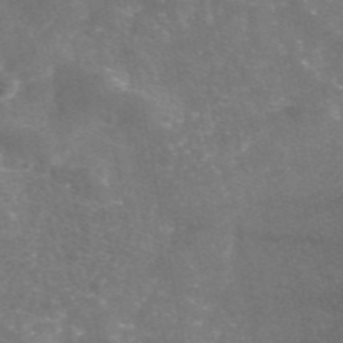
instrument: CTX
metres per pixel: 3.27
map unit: eAb
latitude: 46.4790
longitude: 120.3495
